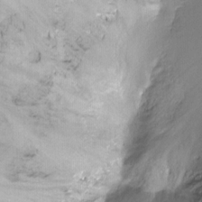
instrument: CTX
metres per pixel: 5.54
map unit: Ht
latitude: -9.7666
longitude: -39.3104
